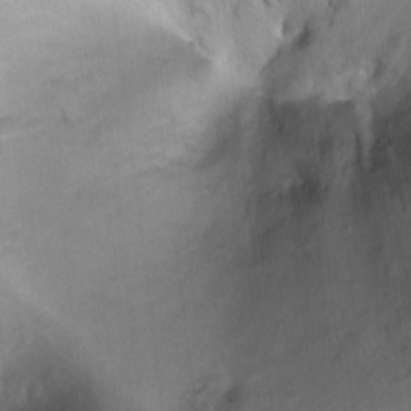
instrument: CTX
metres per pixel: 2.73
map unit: Ht
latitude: 6.8569
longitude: -30.1956
